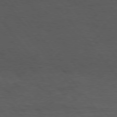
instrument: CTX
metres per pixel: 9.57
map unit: Hpe
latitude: 75.2159
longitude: -145.9528
